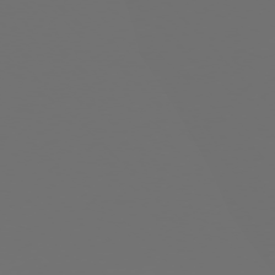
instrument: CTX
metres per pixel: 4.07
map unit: Ap
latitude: -76.4251
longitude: -62.6680
